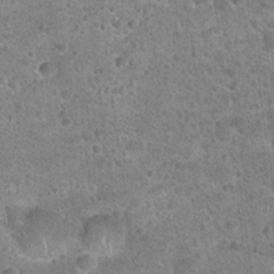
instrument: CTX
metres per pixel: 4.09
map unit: Hto
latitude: 22.1767
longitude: -49.3482
